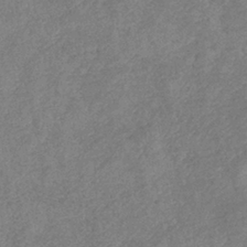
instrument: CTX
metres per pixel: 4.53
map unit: eHb
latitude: -38.1228
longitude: 77.1809
